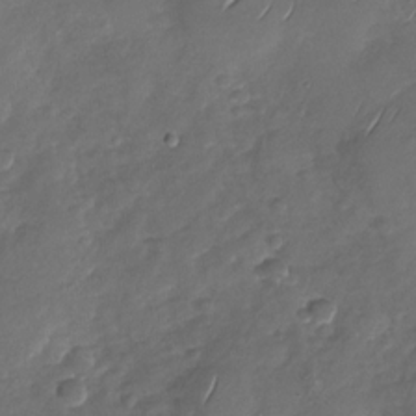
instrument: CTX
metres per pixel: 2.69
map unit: Nhu
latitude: -29.1809
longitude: -62.1389
